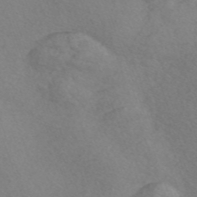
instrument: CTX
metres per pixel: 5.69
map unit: Nve
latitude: -57.0486
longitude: 58.3873
